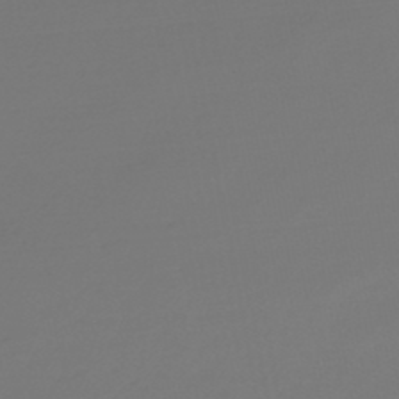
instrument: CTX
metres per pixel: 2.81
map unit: lHb
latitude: -47.1053
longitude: 62.9352
